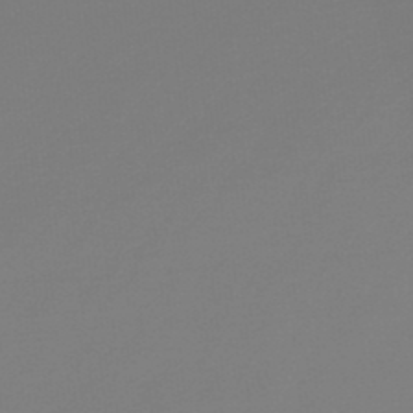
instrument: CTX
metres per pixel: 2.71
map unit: lHb
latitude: -48.5952
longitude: 65.7667
